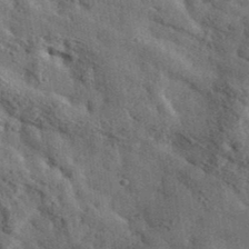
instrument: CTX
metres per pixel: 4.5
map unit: eHh
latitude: 36.5546
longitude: -79.9906
